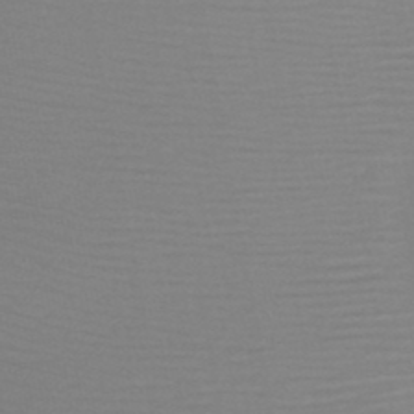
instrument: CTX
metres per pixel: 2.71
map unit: HNb
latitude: -46.7652
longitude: -43.4615
